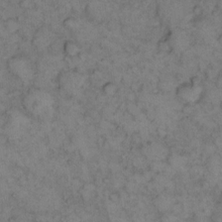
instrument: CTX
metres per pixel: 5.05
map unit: eHh
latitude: 13.9528
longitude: -63.4238
